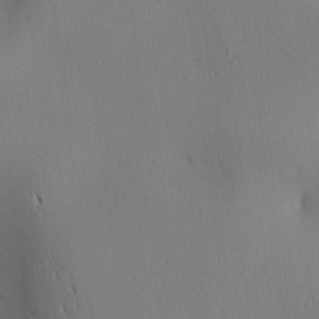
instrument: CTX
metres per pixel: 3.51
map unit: lAa
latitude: 2.1200
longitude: -116.8002
